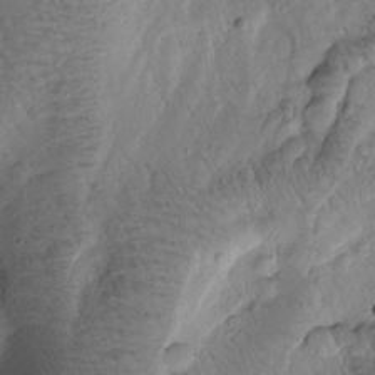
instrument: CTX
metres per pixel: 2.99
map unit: Htu
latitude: -0.8975
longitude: 170.9164
